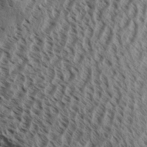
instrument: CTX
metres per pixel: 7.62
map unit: Aa
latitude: 32.9136
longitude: -138.2900
